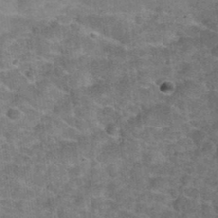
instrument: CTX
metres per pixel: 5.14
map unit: Hto
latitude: 34.8380
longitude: -53.1025
